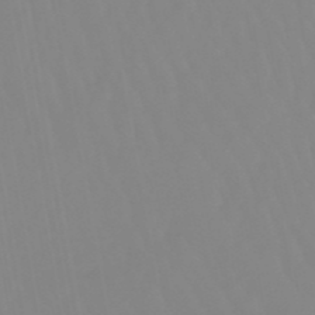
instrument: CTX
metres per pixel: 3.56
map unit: eHb
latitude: -49.7667
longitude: 74.4629
